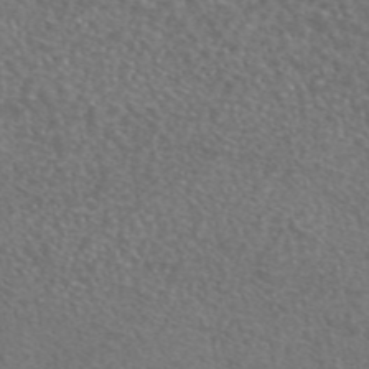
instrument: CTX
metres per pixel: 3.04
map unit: eAb
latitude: 45.3481
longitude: 114.8408
